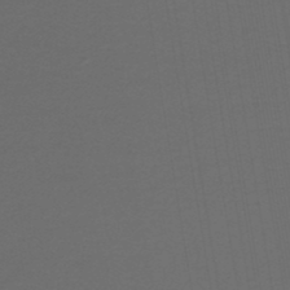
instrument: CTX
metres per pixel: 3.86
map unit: lHb
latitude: -46.1039
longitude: 71.6533
